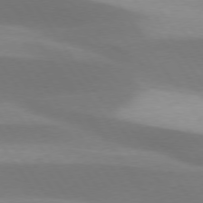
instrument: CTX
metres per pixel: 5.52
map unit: lApd
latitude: 75.3671
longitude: -66.9324
